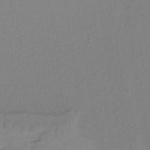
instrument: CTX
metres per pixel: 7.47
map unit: HNb
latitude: -35.4076
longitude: 56.8975
